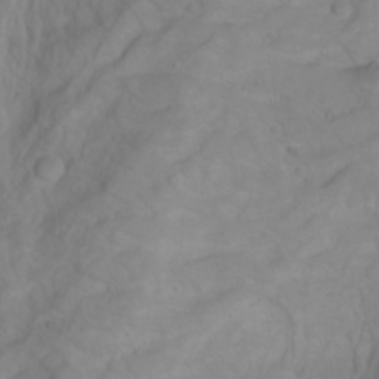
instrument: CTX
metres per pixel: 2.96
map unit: Aa
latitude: -3.8044
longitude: -71.6505
